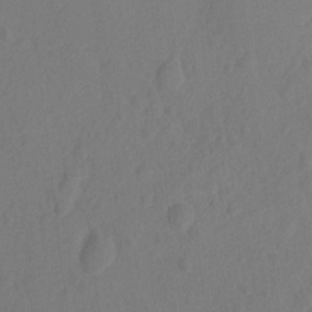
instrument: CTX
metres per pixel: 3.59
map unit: Ht
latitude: -10.9920
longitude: -27.5182
